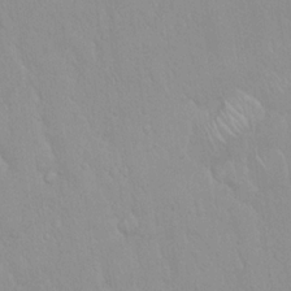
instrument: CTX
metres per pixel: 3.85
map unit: Hto
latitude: 17.1025
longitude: -57.9906
